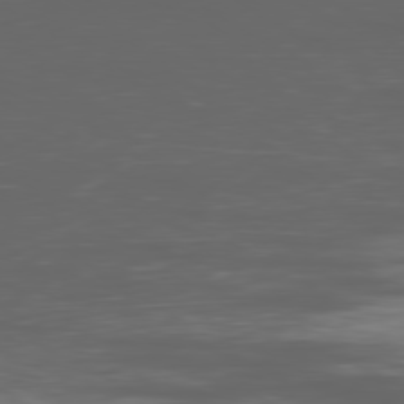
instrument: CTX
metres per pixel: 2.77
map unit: Ap
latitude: -79.7099
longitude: -77.3859
